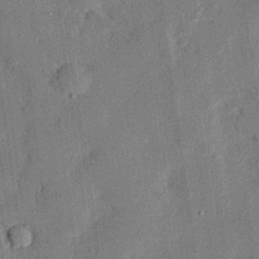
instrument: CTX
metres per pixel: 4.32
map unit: eHh
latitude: 27.2159
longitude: -82.5356
